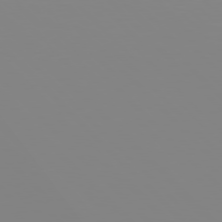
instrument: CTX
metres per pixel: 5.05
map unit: Hpe
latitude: 77.4426
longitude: -161.7449
